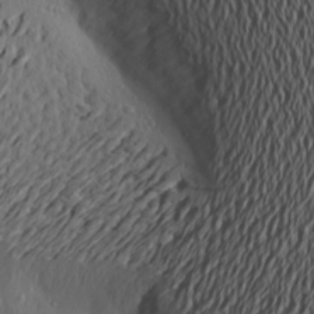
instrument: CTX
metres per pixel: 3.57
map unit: Aa
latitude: 19.1781
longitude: -144.1955
